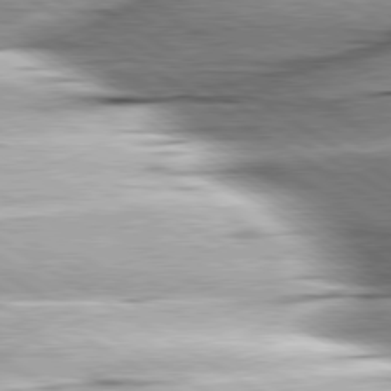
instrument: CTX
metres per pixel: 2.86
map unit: lApd
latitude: 80.1011
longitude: -156.2333
